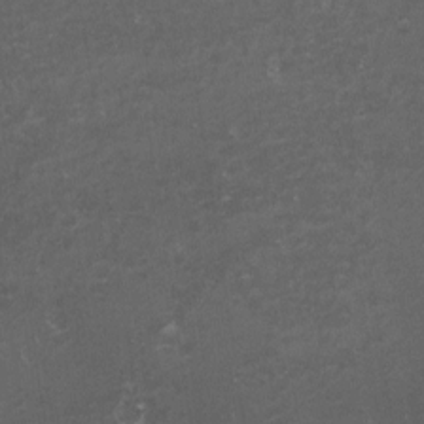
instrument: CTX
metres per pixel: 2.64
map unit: eHh
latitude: -1.7856
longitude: -79.2348
